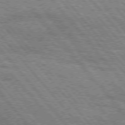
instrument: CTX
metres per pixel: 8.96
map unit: Hpe
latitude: 75.3860
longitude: -153.8961
